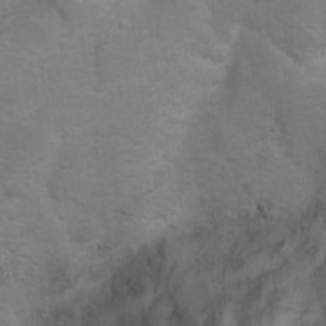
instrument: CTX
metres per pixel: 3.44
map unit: Nhu
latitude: 10.4979
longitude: -25.1025
